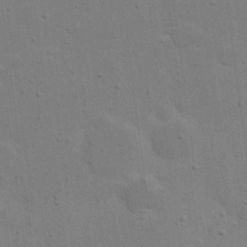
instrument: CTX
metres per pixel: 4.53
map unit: eHh
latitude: 20.8569
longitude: -62.4979
